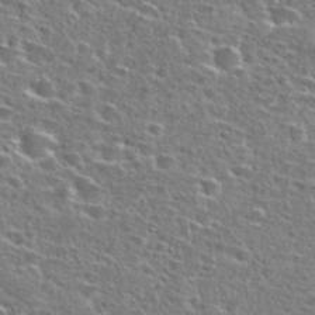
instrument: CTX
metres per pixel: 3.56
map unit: Hto
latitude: 27.5749
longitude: -47.8962
